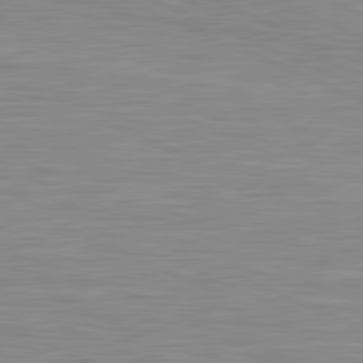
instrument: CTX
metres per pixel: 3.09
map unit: lApd
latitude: 81.4615
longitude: -170.8380
